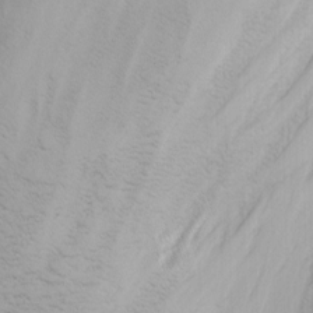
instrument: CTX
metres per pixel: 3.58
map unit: Nhu
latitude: -3.1242
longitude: -72.3846
